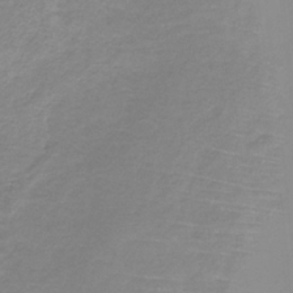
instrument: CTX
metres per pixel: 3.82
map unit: HNb
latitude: -33.7478
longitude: 57.7100
